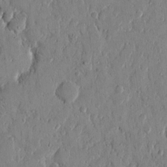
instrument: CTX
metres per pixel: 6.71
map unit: eHh
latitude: 12.4034
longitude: -69.1970
